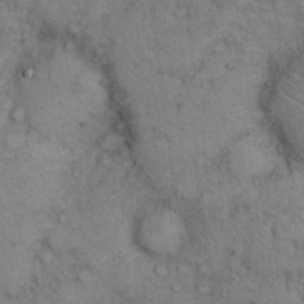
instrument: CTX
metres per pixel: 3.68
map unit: eHh
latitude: 14.4034
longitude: -63.8017
